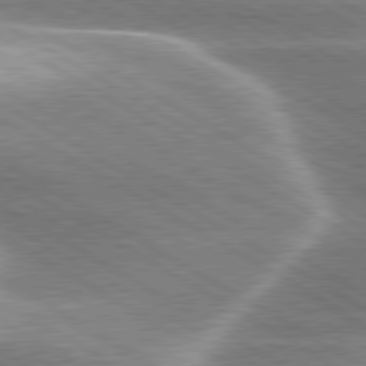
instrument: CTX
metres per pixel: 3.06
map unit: lApd
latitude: 80.2711
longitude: -120.2523
